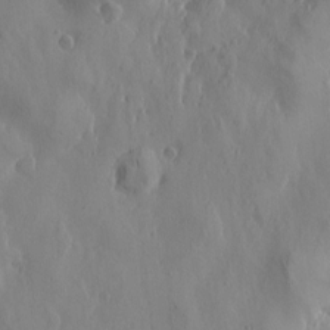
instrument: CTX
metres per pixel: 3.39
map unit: Htu
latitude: -3.2375
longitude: -176.8947
